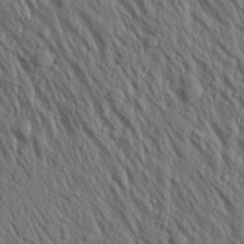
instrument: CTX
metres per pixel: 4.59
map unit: Aa
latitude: 19.9150
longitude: -147.7639
